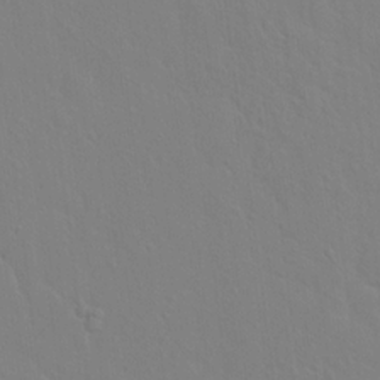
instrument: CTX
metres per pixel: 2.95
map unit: Hto
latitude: 17.6883
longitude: -39.7450
